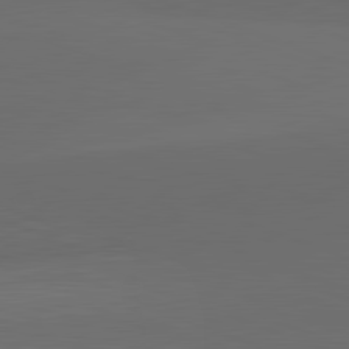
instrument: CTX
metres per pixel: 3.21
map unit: lApd
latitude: 82.0444
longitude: 134.1417
